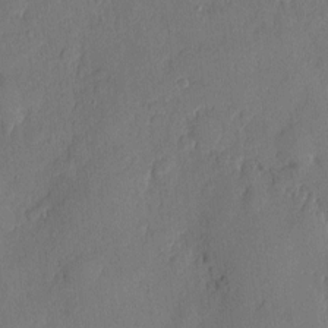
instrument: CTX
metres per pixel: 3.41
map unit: eHh
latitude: 5.8205
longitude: -74.7624
